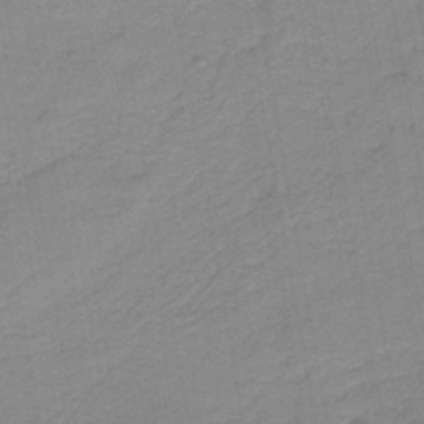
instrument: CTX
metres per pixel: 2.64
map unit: HNb
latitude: -44.5196
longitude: 51.8989
